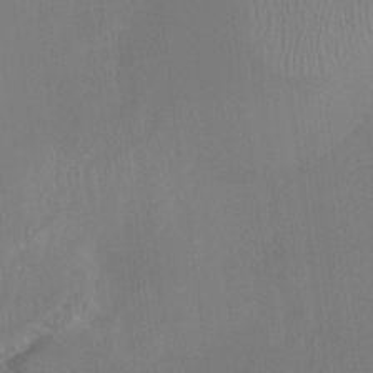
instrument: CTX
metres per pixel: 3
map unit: Htu
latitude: -12.5385
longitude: -46.6869
